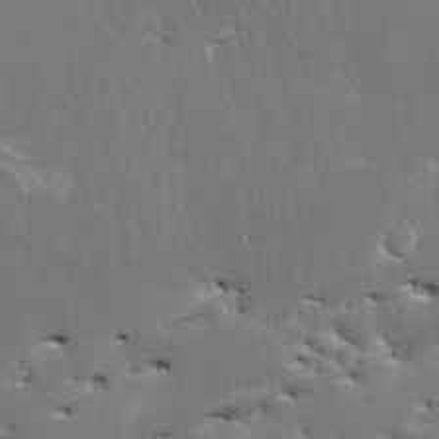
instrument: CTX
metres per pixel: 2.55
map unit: HNhu
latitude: 4.3089
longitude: 7.6910
